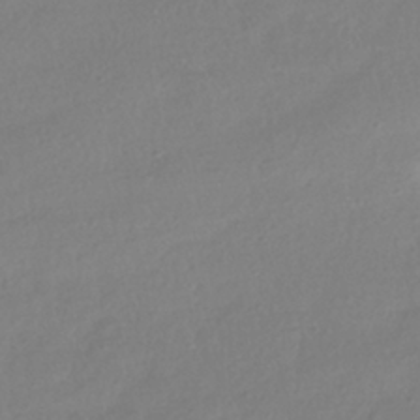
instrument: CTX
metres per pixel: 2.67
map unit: HNhu
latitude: -40.8408
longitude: 96.8786
